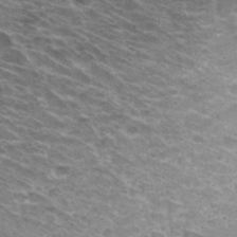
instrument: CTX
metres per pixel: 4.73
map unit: Hto
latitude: 32.7813
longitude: -44.5734
